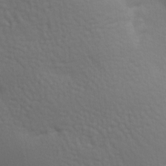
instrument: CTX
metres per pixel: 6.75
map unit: lAa
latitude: -8.7841
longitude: -125.7449
